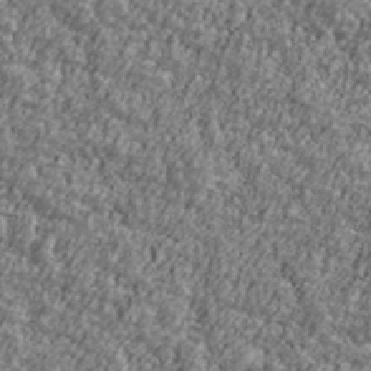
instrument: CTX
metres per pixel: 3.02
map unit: Ave
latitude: 41.7071
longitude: -111.4049
